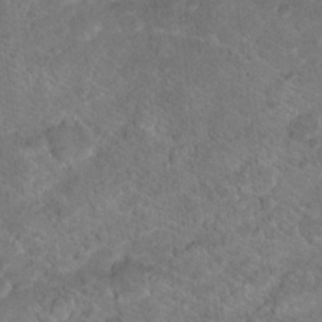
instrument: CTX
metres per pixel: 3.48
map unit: Hto
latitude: 18.1766
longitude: -37.3293
